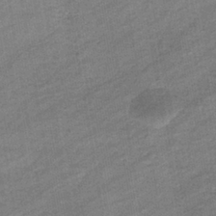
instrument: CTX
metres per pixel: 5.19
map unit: eHb
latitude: -37.2753
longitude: 77.9745
